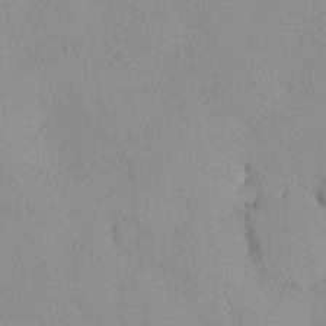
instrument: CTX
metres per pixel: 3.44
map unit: eHh
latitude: -0.6141
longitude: 17.9178
